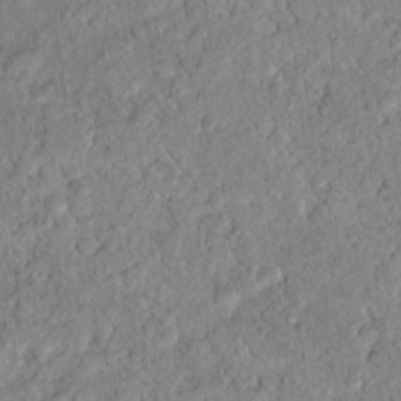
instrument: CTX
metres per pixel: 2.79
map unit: Hto
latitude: 16.8191
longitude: -40.1010
